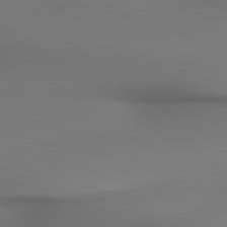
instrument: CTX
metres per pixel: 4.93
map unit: lApd
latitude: 79.7450
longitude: -175.2537
